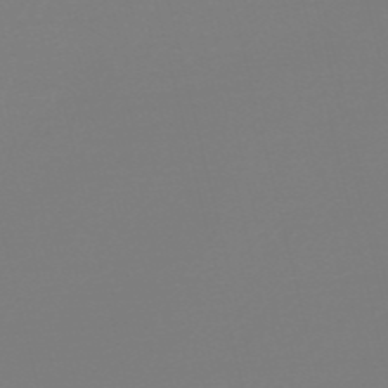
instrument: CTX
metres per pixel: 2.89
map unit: Nve
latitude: -56.8786
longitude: 62.3117
